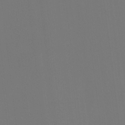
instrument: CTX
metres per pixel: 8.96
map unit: Htu
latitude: -13.8045
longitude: -47.9150
